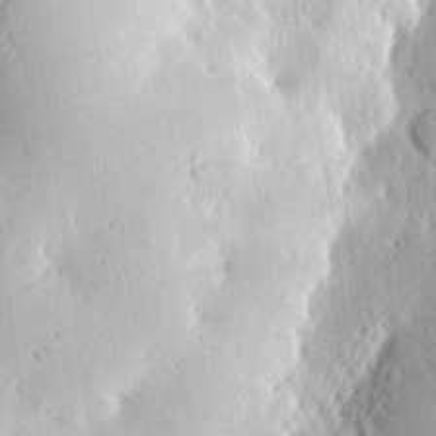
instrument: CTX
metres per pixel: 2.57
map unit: eHh
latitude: 26.0444
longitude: -79.8773
